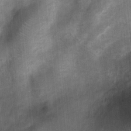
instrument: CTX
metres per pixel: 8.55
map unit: Nhu
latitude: 6.5924
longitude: -23.2348
